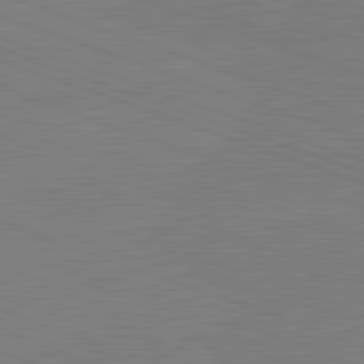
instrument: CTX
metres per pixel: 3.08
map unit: lApd
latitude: 82.1199
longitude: -159.3482
